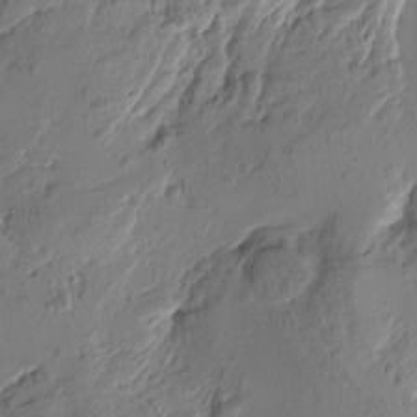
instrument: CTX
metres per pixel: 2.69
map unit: Htu
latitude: -3.5021
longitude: -178.1578
